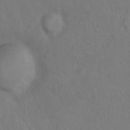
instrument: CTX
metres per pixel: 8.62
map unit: Ht
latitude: 5.5560
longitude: -29.6316
